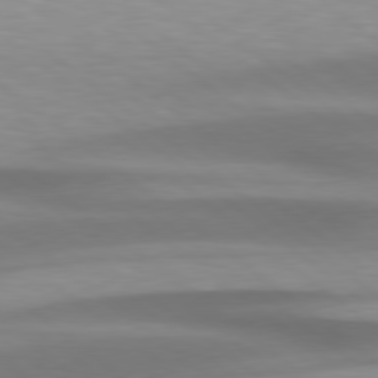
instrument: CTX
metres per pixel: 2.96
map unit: Hpe
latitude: 78.8191
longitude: -133.4049
